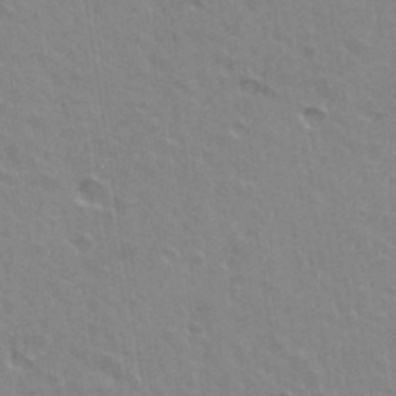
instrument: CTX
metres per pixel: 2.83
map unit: Hto
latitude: 35.9339
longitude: -44.1766
